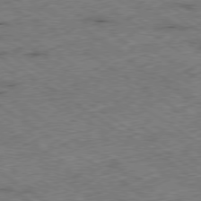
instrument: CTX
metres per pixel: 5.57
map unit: Ap
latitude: -79.8989
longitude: -51.7449
